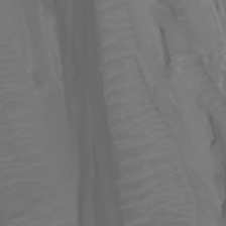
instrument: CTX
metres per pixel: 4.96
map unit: Htu
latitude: -1.1243
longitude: -75.5560
